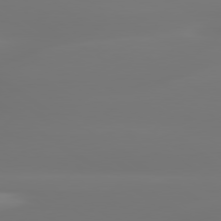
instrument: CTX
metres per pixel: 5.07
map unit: lApd
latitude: 79.9717
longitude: -137.4238
